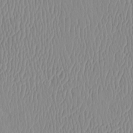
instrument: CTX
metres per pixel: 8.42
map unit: eHh
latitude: -4.1228
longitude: 15.4644
